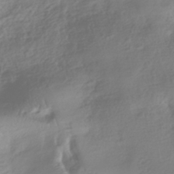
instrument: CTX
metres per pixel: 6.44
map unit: HNhu
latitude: -40.8408
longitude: 97.7289
